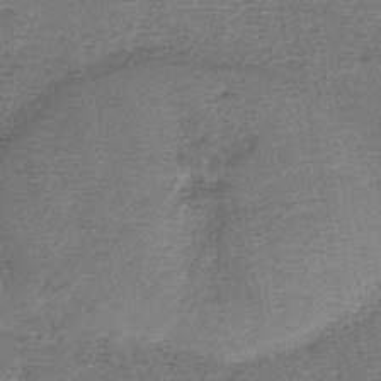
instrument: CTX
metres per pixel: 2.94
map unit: lHb
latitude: -42.3306
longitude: 79.5777
